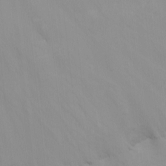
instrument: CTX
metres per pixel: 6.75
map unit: Nhu
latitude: -8.9731
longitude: -52.1767
